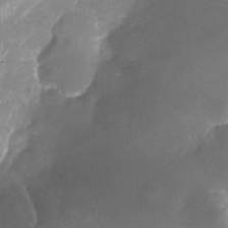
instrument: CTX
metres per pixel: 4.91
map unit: Nhu
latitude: -25.6344
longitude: -70.8191
